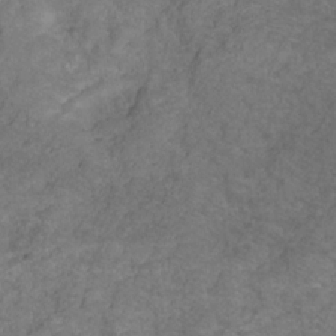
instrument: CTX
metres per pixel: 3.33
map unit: HNhu
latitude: -28.6141
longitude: 75.1054
